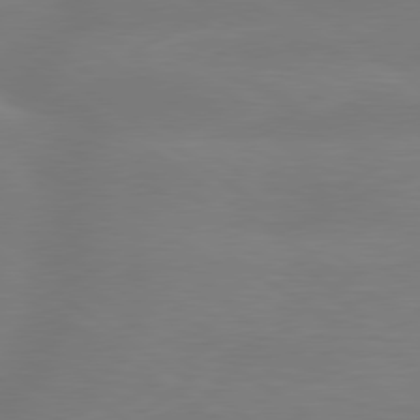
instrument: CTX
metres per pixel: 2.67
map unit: lApd
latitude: 79.4616
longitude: -149.3104
